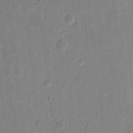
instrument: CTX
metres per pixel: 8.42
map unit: eHh
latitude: 9.8583
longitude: -68.7813
